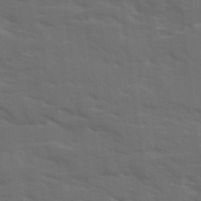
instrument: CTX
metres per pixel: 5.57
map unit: Ave
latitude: 18.4034
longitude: -130.5546
